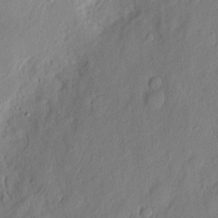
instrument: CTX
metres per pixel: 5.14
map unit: eHh
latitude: 7.4237
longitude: -75.1781
